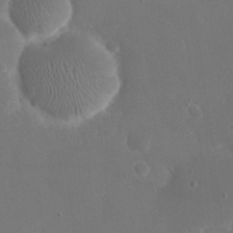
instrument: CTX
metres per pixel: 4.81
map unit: eHh
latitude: 20.3845
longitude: -68.5357
